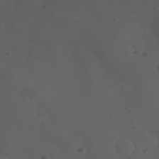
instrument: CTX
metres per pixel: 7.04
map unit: Nhu
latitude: 22.3656
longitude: -64.8380
